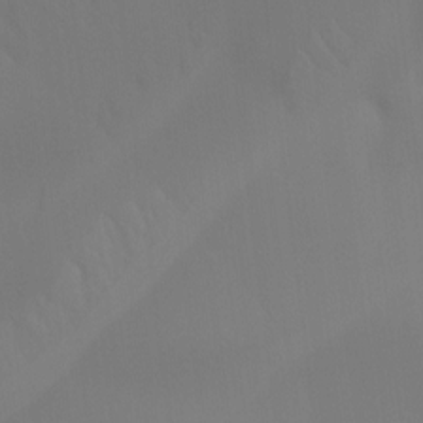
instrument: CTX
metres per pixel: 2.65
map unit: Htu
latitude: -14.8975
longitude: -47.7072
